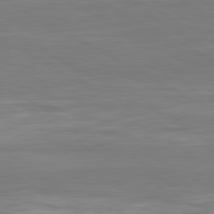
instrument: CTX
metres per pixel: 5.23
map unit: Hpe
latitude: -80.8219
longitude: 18.0283
